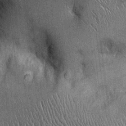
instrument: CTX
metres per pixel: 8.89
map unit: Ht
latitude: -2.9541
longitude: -12.8758
